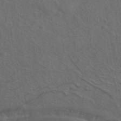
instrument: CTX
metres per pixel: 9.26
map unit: ANa
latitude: 44.4790
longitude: 27.2187
